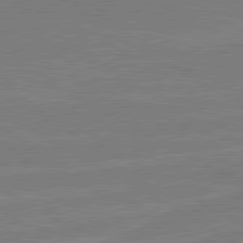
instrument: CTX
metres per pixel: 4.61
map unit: lApd
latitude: 80.6113
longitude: 168.7463
